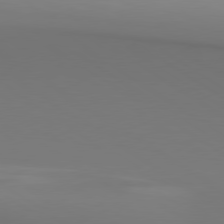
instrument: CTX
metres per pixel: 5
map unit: lApd
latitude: 79.7828
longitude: 158.0094
